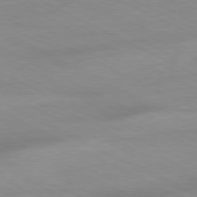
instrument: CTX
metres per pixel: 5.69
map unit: Ap
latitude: -81.0487
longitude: -92.3089
